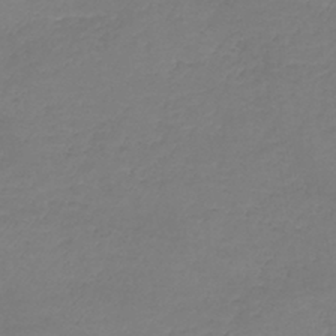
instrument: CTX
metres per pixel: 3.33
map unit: lHb
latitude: -41.5588
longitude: 74.3496
